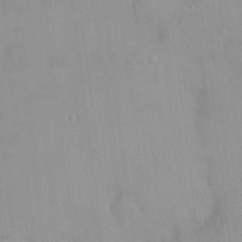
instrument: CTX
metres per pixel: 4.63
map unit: HNhu
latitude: 5.5938
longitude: 2.8219
